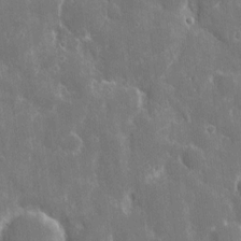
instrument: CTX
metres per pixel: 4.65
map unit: eHh
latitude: 7.6316
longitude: -69.7828
